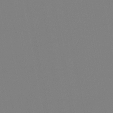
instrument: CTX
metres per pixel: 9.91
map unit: HNb
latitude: -44.4629
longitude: -44.3089
